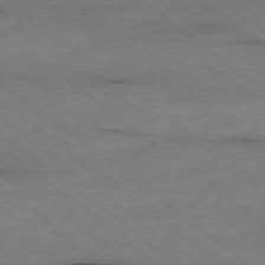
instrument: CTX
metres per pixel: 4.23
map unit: Ap
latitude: -78.4629
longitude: -84.8569
